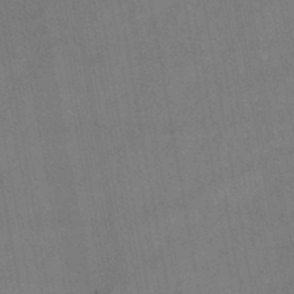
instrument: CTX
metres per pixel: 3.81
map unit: HNb
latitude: -45.2187
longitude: -37.6127
